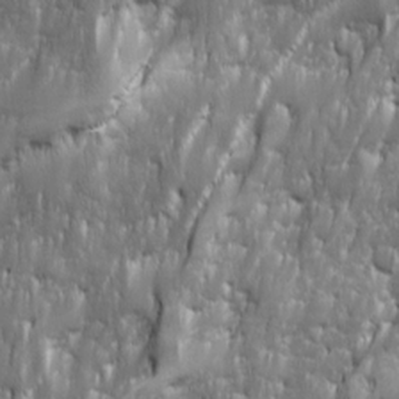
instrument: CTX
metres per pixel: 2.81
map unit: Ave
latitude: 15.8773
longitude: -134.9513
